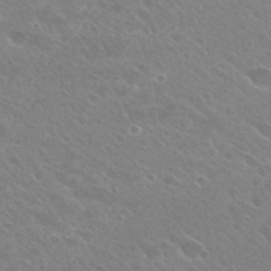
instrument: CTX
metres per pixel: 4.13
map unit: Hto
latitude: 27.0836
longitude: -39.8394
